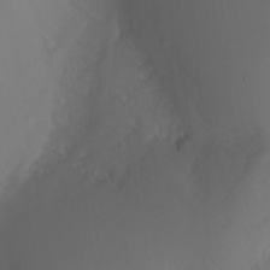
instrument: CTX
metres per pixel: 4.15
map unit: Htu
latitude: -5.9745
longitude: -68.9136
